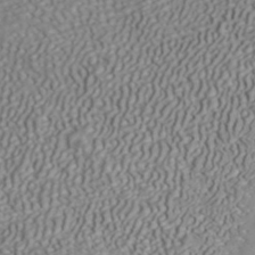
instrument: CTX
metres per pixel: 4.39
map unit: ANa
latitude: 40.9702
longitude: 54.3873
